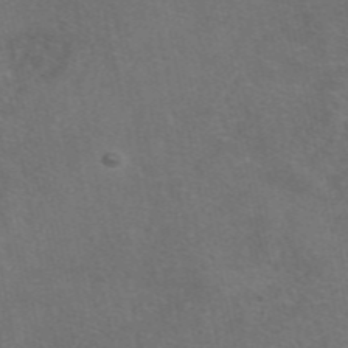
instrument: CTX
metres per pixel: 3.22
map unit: eAb
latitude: 47.2915
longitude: 115.8422
